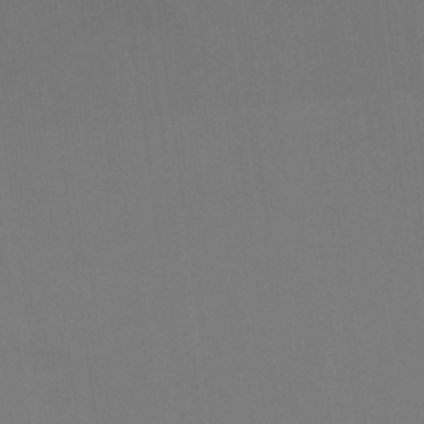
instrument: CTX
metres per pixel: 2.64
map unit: Nhu
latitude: 24.0444
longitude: -63.1592
